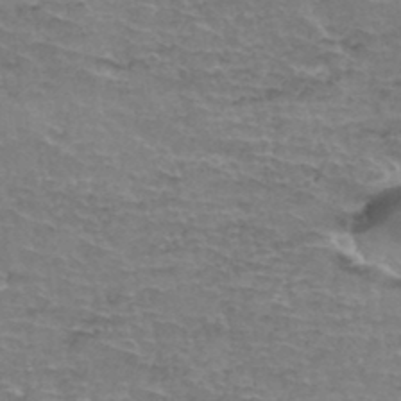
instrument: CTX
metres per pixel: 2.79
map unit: Hto
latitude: 35.9339
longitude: -44.9136
